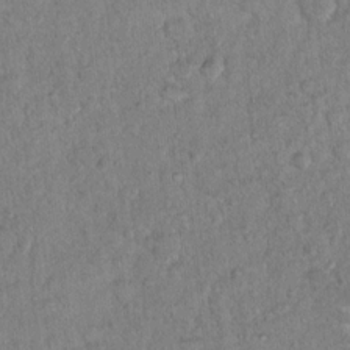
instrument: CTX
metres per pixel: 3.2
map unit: Hto
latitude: 13.2348
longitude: -37.2726
